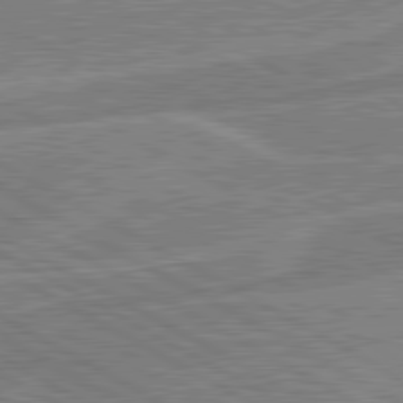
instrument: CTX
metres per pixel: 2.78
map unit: lApd
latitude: 80.8380
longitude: 124.3495
